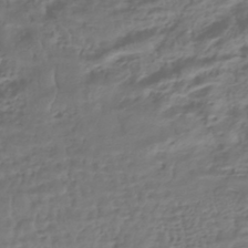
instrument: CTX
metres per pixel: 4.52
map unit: HNhu
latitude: -42.8408
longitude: 102.3684
